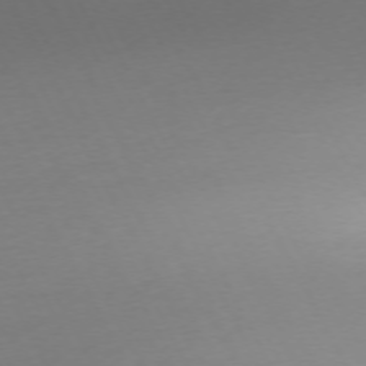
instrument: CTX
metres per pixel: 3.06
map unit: Ap
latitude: -73.9745
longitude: -69.9150
